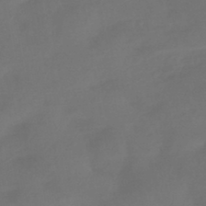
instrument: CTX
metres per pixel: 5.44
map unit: HNhu
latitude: -43.8611
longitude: 91.2943
